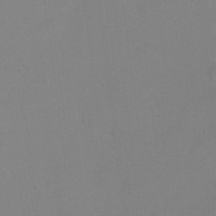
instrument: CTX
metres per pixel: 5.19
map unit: Ht
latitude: 5.9528
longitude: -29.4993
